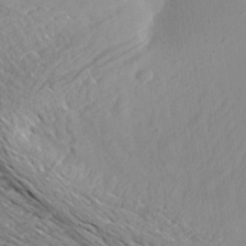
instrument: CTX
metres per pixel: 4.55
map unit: Aa
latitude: 25.6316
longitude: -143.5560
